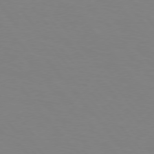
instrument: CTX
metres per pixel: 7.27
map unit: Hpe
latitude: 75.8205
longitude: -141.1592
